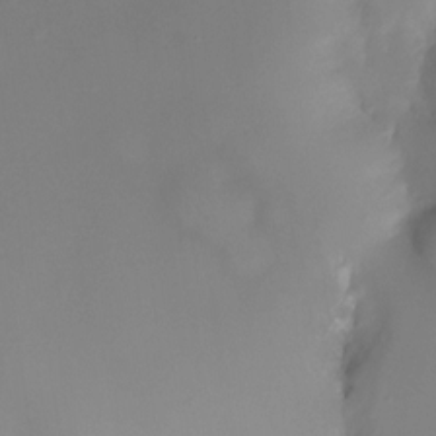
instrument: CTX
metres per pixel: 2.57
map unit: Ht
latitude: -10.4629
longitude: -29.5371
